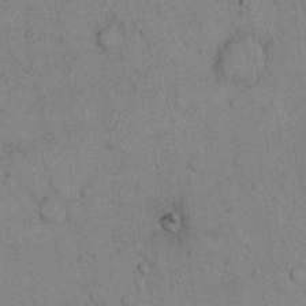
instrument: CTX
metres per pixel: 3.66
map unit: Hto
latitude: 11.8583
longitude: -59.7072
